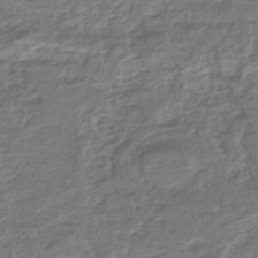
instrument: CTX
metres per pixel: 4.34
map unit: HNhu
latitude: -45.3699
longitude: 97.1431
